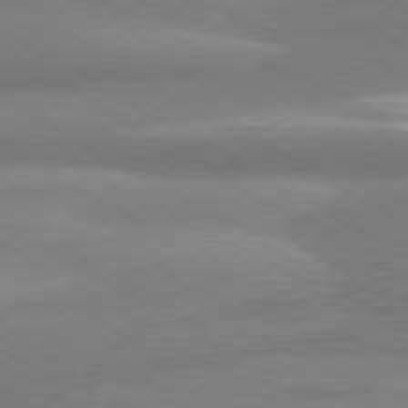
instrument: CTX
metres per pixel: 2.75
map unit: lApd
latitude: 80.5168
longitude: -175.5182
